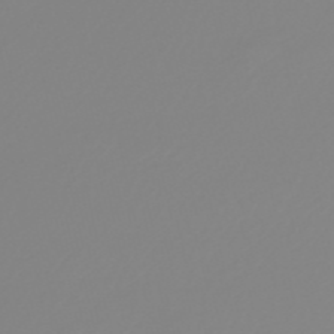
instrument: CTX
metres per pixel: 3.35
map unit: HNb
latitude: -54.2551
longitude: -33.6694
